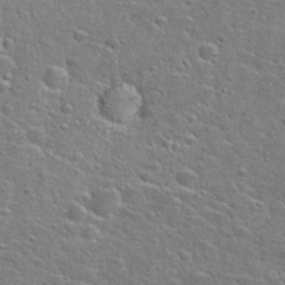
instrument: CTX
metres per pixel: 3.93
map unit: Hto
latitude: 25.4804
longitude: -49.1592
